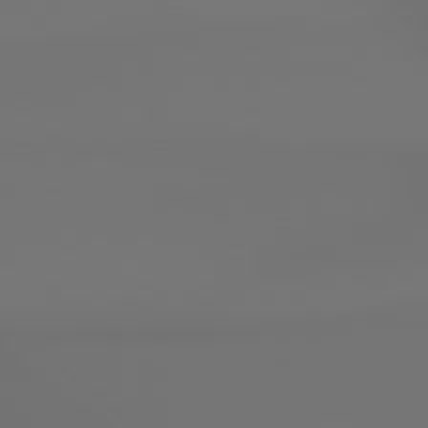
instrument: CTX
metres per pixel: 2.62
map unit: lApd
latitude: 79.1403
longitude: 178.2550
